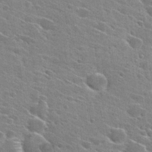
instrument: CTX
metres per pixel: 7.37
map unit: Hto
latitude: 27.2915
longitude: -45.1214
